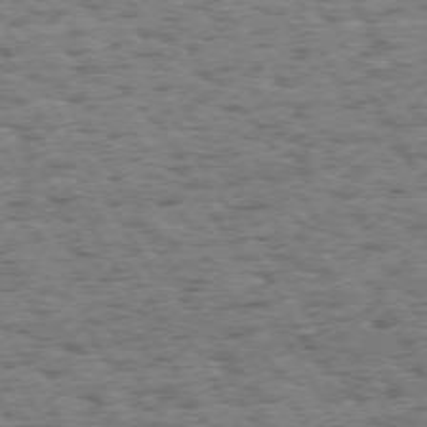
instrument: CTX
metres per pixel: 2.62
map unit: Hpe
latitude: 72.4601
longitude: -127.2348
